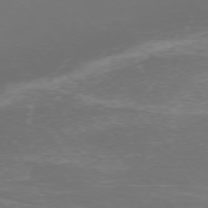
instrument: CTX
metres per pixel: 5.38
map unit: Ap
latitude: -74.8408
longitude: -76.4601
